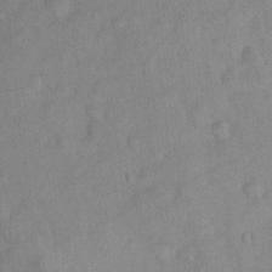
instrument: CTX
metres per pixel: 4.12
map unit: Nhu
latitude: 0.8946
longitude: -18.0444
